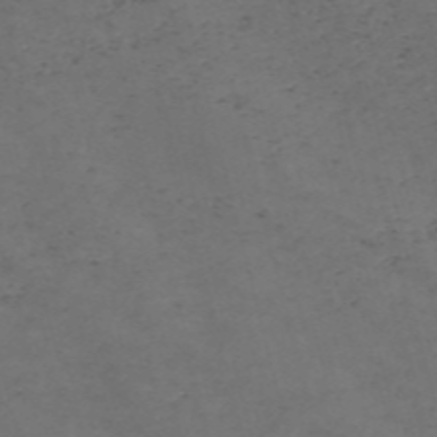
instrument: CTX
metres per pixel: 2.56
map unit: Nve
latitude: -57.8800
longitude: 52.9352
